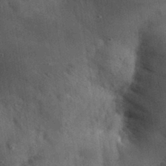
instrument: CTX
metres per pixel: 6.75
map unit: eHh
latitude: 31.0837
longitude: -73.1026
